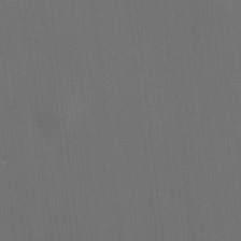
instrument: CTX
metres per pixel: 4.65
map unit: HNhu
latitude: 10.5924
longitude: 10.3495
